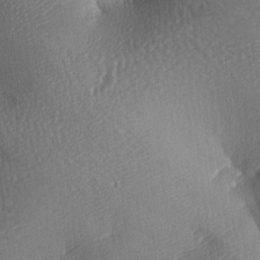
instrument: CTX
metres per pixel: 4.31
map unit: lAa
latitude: -8.2550
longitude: -127.6316
